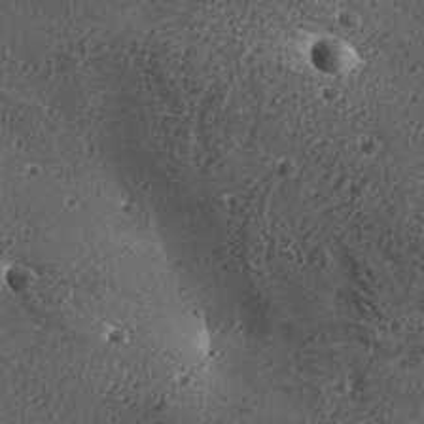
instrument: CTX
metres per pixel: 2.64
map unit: Aa
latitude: 32.6490
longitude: -134.3467
